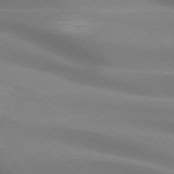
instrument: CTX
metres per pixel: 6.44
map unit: lApd
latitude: 75.2159
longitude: -61.2537
